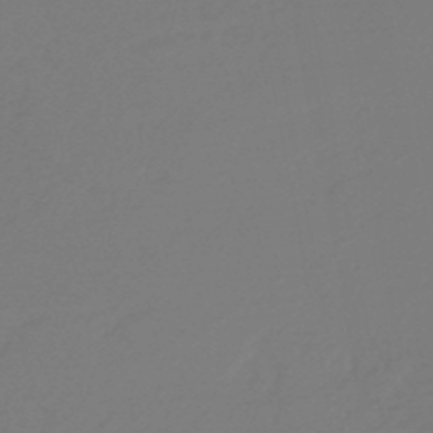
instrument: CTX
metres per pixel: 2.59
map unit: lHb
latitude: -47.5966
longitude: 65.9745
